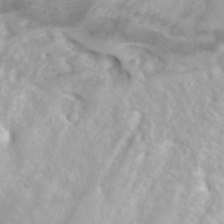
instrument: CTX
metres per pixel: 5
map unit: Hto
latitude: 38.6490
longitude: -42.2523
